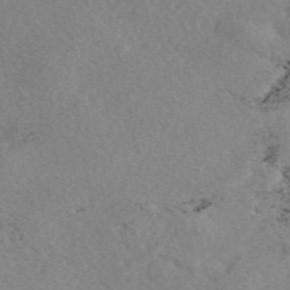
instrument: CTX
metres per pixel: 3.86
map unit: eAb
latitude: 49.5938
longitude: 107.2943
